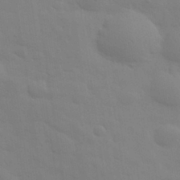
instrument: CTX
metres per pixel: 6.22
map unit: eHh
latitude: 31.0648
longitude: -70.1767
